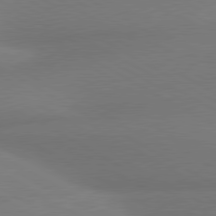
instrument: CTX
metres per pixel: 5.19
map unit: lApd
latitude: 80.1956
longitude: 176.7841
